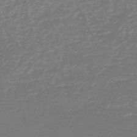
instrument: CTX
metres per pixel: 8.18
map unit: lHb
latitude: -45.9178
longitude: 70.5385
